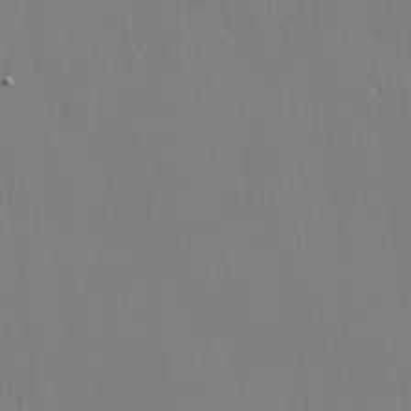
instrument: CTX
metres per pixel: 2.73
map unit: lHvf
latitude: 20.5168
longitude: 142.1605
